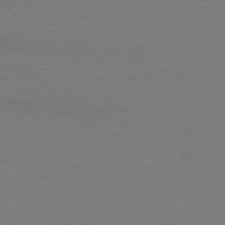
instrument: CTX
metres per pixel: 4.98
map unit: Ap
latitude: -79.5966
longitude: -83.0269
